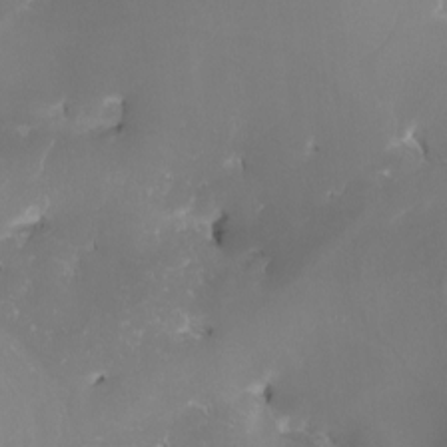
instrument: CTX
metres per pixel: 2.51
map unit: Nhu
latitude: -8.1795
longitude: -94.4790
